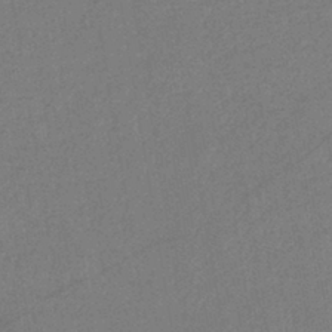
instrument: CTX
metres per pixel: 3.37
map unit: eHb
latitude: -41.2565
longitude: 79.4454
